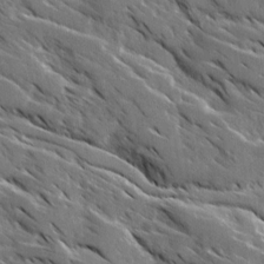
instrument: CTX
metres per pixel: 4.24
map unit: Ave
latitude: 17.0270
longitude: -130.6491
